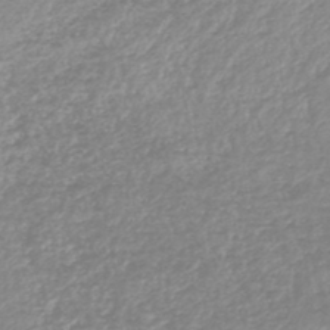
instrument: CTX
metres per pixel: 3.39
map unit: lHb
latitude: -45.5210
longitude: 65.4077
